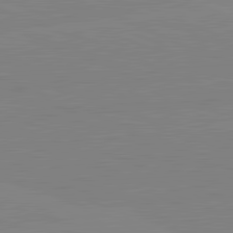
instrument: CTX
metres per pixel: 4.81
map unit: lApd
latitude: 81.9717
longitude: -157.0269
